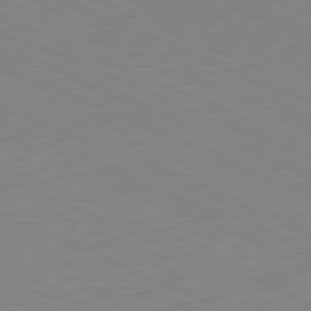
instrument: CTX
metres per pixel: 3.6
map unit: Ap
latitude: -81.5966
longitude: -68.0444
